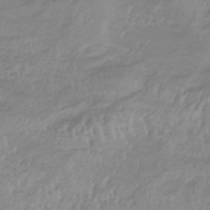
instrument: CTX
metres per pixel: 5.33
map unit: lHb
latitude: -33.5399
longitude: 70.2362
